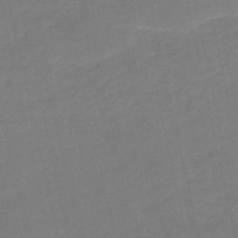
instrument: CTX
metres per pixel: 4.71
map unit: HNb
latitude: -52.8785
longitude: -48.7435
